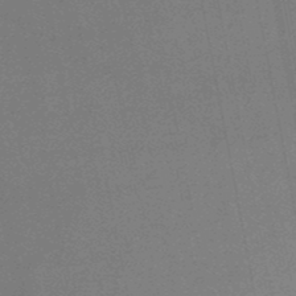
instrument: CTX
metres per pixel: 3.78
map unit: lHb
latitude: -48.5763
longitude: 68.5195
